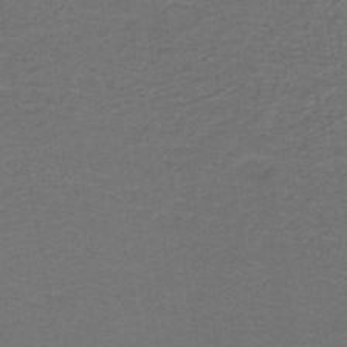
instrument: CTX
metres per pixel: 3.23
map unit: lHb
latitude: -43.1242
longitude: 53.5777
